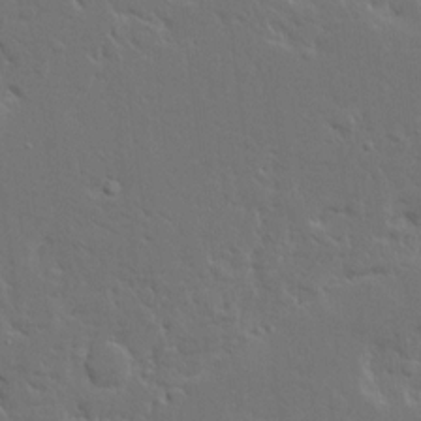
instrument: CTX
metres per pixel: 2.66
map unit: Ave
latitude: 15.2915
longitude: -139.5938
